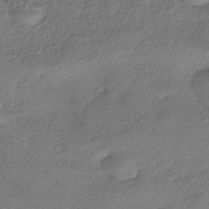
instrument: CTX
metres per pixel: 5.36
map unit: eHh
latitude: -41.5966
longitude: 122.4440
